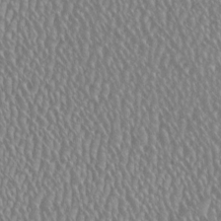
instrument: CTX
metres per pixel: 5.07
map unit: HNhu
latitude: 0.1577
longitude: 0.7841
